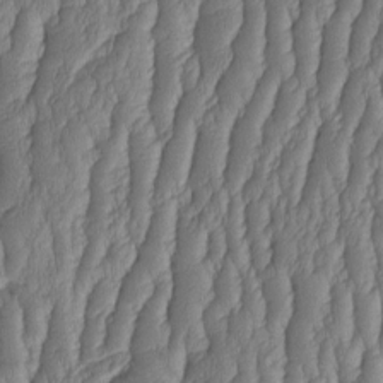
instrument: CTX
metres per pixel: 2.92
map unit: HNhu
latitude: -2.3873
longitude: 13.5021
